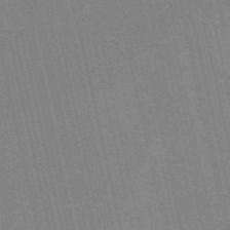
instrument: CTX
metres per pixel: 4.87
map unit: HNb
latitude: -54.7274
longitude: -41.3481
